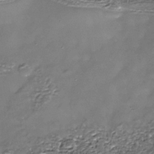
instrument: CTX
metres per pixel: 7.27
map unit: Nhe
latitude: -36.0661
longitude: -87.1403
